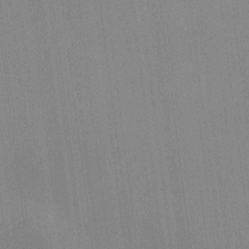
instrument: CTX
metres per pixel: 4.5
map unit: HNhu
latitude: 9.8206
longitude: 14.9164
